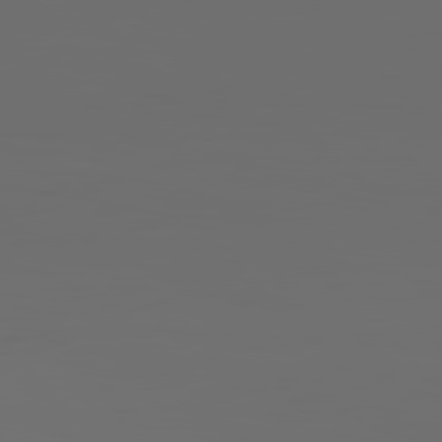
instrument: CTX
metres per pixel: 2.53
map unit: Hpe
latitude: 76.7057
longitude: -140.8380
